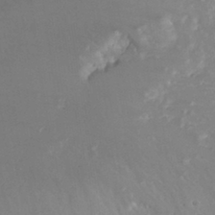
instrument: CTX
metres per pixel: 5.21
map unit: Nhu
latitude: 29.8583
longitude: -51.1781
